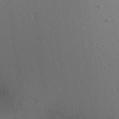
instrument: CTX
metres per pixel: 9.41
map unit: Aa
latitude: 21.7450
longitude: -139.4993
